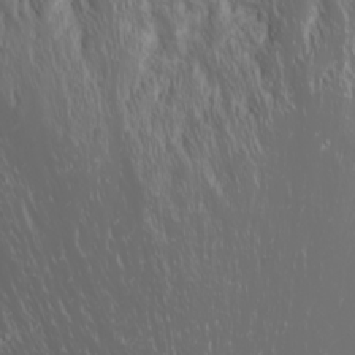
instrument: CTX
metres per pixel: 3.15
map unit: Nhu
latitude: -0.4629
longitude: -78.9514
